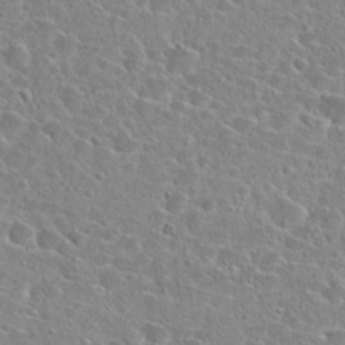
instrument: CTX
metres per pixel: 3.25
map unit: Hto
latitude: 24.1011
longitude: -46.2334
